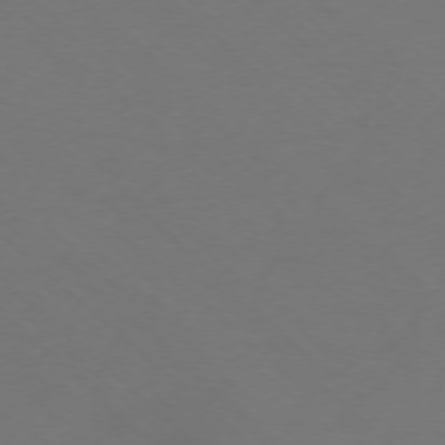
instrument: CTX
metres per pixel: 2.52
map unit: Ap
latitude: -76.0283
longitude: -79.1592
